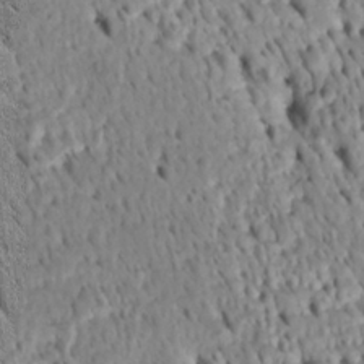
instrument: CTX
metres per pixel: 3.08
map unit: Htu
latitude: -4.5573
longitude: 152.7652
